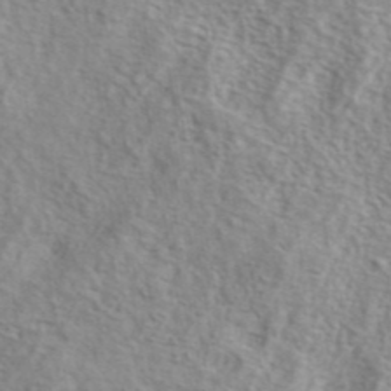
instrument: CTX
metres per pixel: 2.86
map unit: eAb
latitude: 41.0458
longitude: 104.7274
